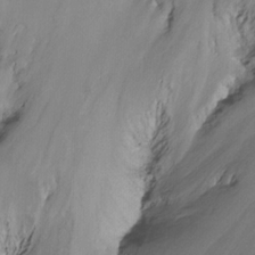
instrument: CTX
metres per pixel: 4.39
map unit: Ht
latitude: -8.8786
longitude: -39.1781
